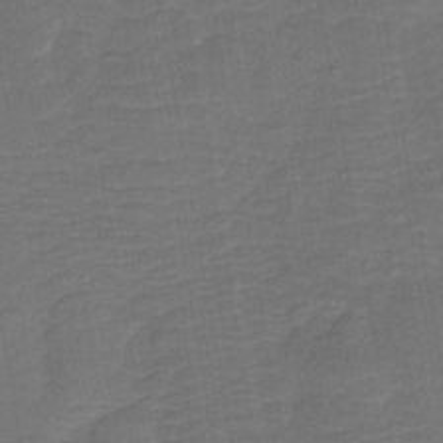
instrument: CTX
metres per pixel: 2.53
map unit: HNb
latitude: -43.8989
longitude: 51.9178
